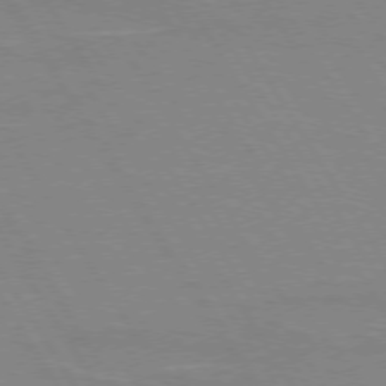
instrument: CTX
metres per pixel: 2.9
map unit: lApd
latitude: 73.3860
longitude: -56.1199
